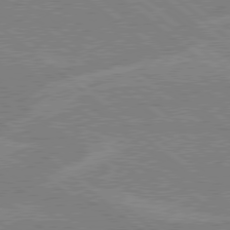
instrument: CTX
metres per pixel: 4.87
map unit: Hpe
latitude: 78.6869
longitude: -160.0822
